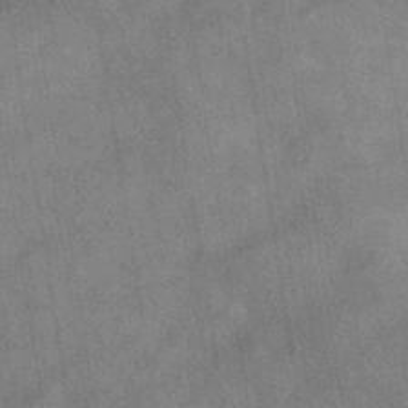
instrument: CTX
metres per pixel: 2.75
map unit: HNhu
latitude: -40.2928
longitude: 95.9745
